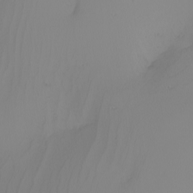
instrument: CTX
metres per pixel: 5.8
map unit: Nhu
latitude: -6.5573
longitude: -94.1956
